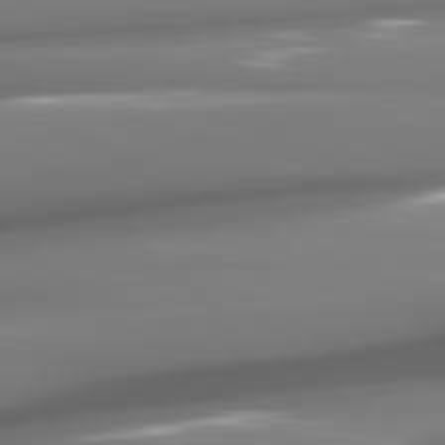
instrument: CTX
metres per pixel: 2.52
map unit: lApd
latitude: 81.4048
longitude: -143.1025
